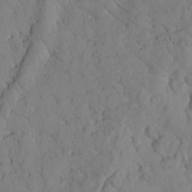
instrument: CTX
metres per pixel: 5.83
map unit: Htu
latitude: 0.2144
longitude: 176.2928
